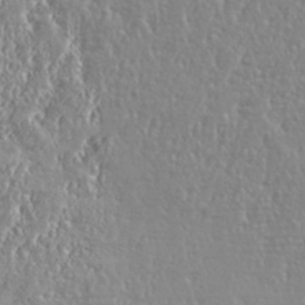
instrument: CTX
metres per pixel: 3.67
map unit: eHh
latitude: 34.6490
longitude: -134.6490
